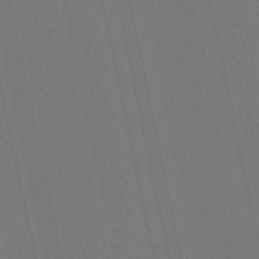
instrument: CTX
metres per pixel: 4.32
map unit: eHb
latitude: -51.4643
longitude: 76.9920
